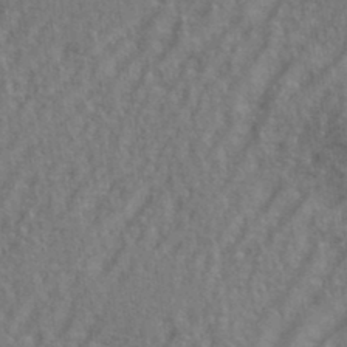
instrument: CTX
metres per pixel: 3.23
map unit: eHh
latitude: 35.7260
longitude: -133.7261
